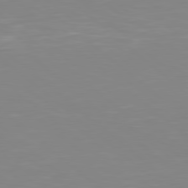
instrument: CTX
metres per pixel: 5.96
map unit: Hpe
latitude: 78.2712
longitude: -172.3845
